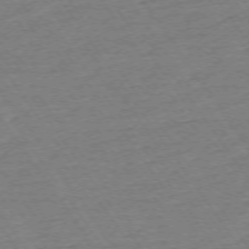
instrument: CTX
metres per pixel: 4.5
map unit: Ap
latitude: -74.2551
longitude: -83.1214
